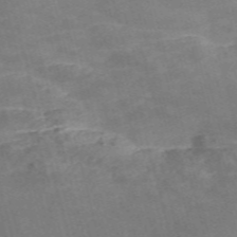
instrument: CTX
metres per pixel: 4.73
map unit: Nve
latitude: -58.6896
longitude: 51.7666
